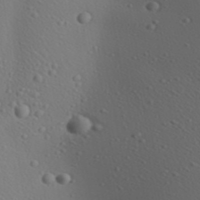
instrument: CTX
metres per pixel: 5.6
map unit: Aa
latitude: 23.3293
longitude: -138.3089
